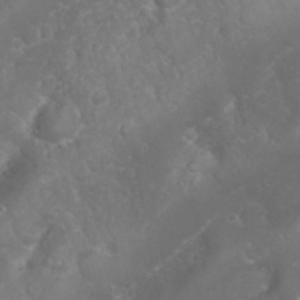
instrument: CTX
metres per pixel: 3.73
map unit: Nhu
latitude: 24.1011
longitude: -60.1011
